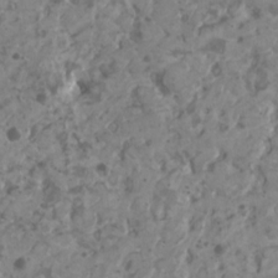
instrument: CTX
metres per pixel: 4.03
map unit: HNhu
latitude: 0.7624
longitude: 7.1620
